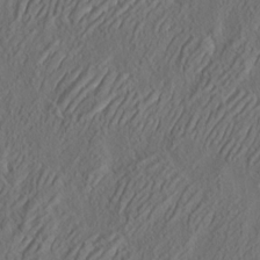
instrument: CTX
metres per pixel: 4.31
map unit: eHh
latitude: 4.5546
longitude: -77.4615
